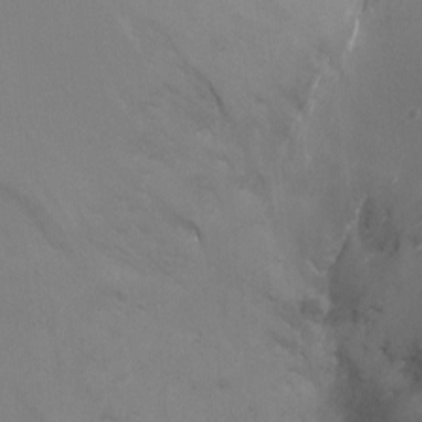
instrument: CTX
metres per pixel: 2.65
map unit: Ht
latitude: -10.9542
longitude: -33.8205
